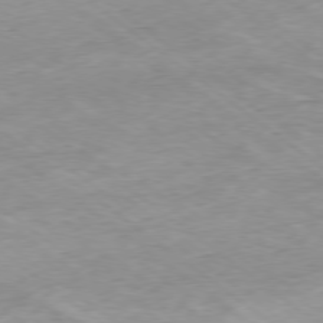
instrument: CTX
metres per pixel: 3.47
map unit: Hpe
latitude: -78.9352
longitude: -22.6868
